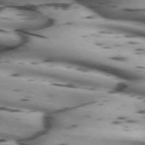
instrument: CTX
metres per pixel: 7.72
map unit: lApd
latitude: 72.2523
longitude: -52.9136
